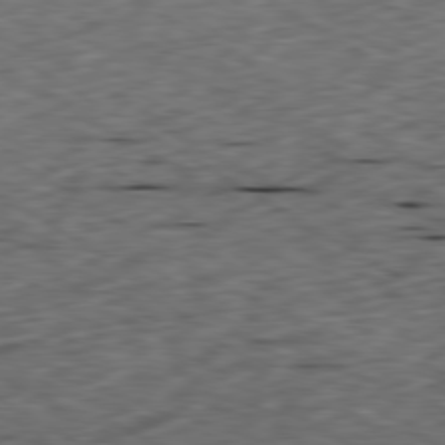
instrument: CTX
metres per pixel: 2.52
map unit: Ap
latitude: -80.5007
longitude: -72.1011
